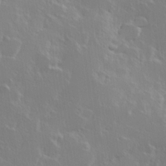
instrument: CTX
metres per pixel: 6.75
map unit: Hve
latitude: 23.6883
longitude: 145.7100
